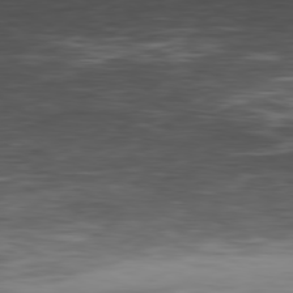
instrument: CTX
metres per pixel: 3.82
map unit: Hpe
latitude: -80.5007
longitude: 18.5007
